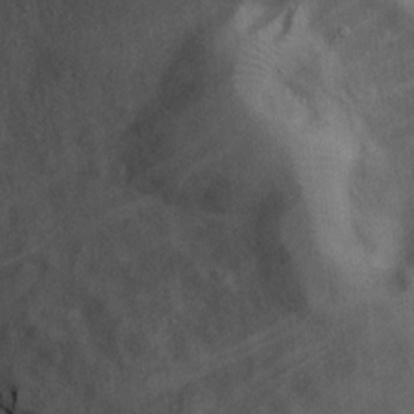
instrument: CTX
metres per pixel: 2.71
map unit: eHh
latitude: 10.2145
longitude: -63.0270
